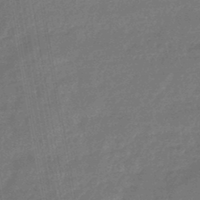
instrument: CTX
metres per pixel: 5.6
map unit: lHb
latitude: -45.1242
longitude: 73.1998
